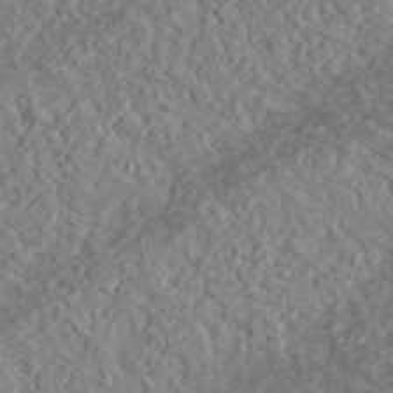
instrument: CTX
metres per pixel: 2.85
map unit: lHvf
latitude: 37.7072
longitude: -89.7261
